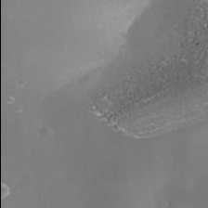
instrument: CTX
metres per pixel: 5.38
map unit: Nhe
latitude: -36.6140
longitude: -117.9906
